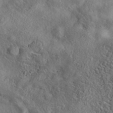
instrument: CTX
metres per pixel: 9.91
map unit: eAb
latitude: 39.4804
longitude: 112.1228
